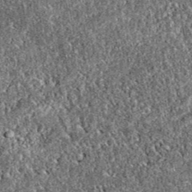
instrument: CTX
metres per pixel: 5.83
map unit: eAb
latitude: 37.4615
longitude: 111.9745
